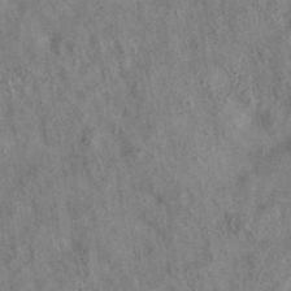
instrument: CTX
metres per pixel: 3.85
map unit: eAb
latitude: 35.8583
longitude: 114.4818
